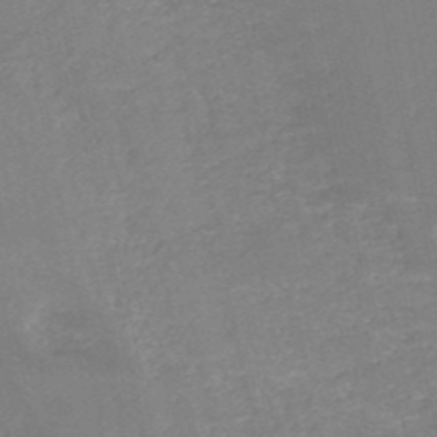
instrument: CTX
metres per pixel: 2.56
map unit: HNb
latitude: -51.7666
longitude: -49.8772
